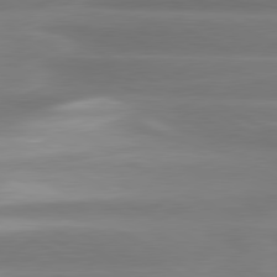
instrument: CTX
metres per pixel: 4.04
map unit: lApd
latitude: 80.5735
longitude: -135.2537
